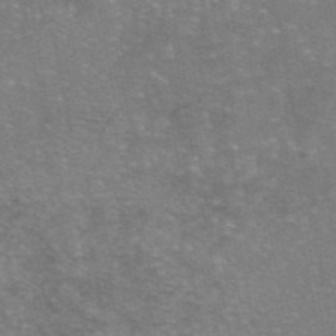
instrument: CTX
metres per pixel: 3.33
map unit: eAb
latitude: 45.8583
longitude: 105.6155
